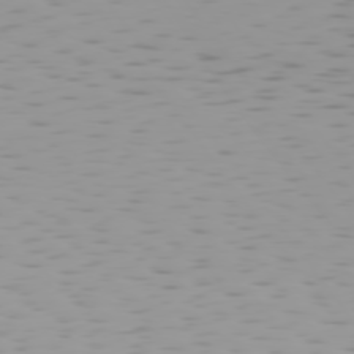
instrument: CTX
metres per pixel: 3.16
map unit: Hpe
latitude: 75.0081
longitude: -126.5168
